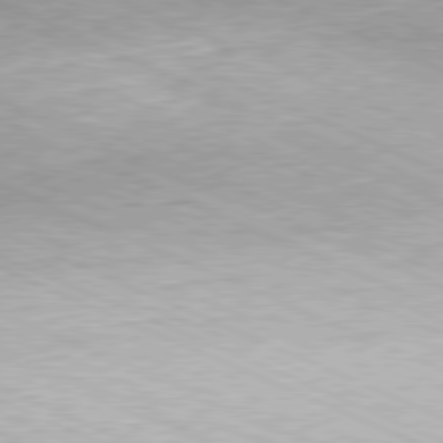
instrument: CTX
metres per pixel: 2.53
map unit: Hpe
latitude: -81.5588
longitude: 11.6344
